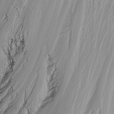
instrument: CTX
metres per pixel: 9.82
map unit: Nhu
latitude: -4.5384
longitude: -87.4237
